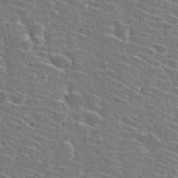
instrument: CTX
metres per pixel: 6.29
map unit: Hto
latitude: 28.3278
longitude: -48.5546
